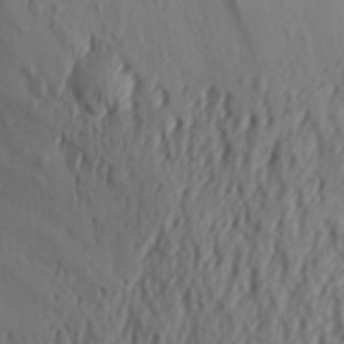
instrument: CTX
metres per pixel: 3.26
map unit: Aa
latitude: 31.1592
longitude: -136.4223
